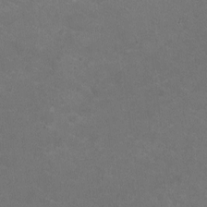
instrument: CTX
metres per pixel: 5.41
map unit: HNhu
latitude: -2.2361
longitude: -0.4223
